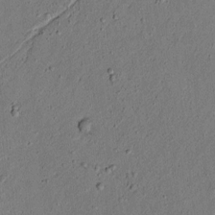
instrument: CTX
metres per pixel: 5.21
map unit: lAvf
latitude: 4.5735
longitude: 167.3699
